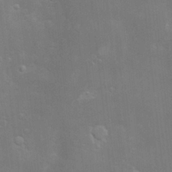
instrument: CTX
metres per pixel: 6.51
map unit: Hve
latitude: -10.9920
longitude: 174.4817
